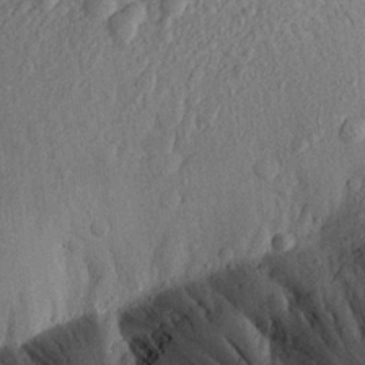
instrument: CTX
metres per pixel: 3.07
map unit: Aa
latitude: 21.4616
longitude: -143.3482
